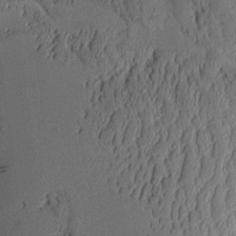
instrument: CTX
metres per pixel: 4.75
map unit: Aa
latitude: 9.2726
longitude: -128.3467
